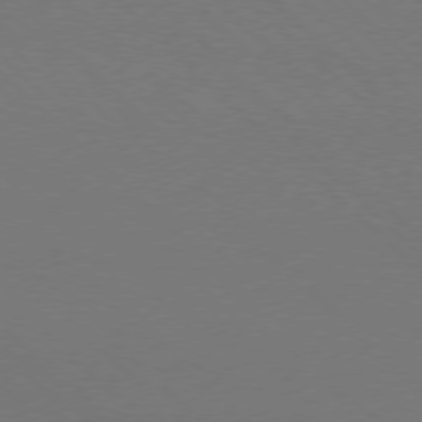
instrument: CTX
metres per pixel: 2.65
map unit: Ap
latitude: -78.4440
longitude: -91.5560
